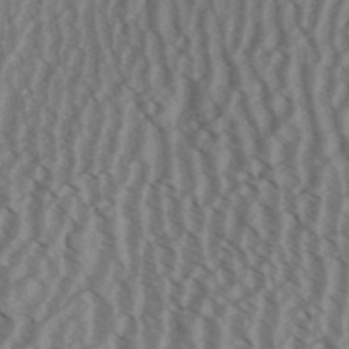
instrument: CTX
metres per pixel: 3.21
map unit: Aa
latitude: 31.1970
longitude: -138.8191
